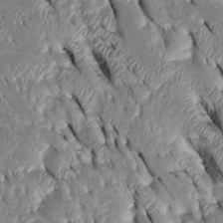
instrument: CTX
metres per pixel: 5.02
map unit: Htu
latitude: -0.7275
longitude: 149.5777
